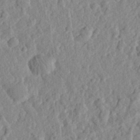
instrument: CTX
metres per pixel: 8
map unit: eHh
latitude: 28.0822
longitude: -76.6679
